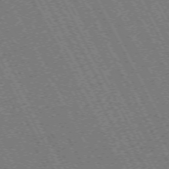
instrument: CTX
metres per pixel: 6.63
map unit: Hpe
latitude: -71.4266
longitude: 10.8975
